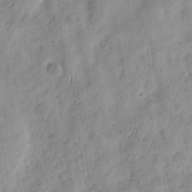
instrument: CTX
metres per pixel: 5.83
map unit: eHh
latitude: 8.7435
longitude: -74.6868
